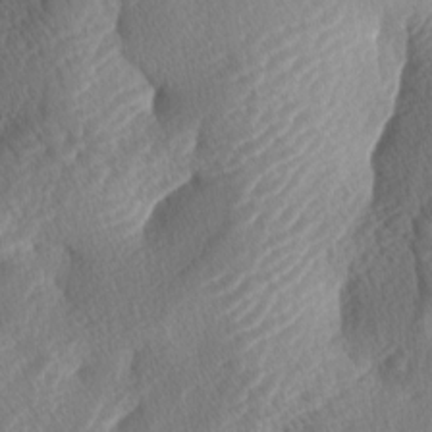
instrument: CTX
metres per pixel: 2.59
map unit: lAa
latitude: -3.1242
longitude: -128.0633
